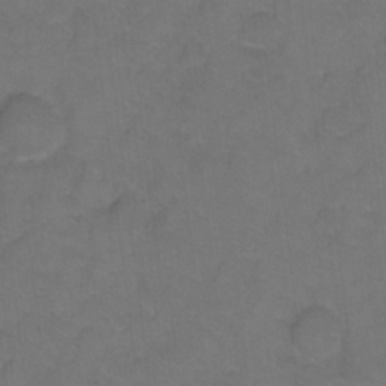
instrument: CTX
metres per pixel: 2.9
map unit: Hto
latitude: 3.6505
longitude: -32.4223
